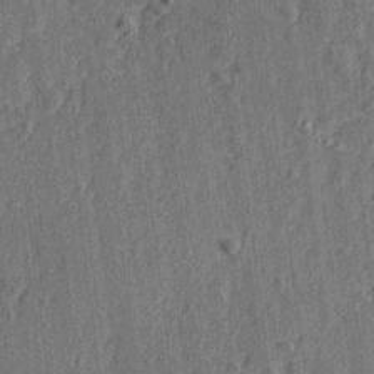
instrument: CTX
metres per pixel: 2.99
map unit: Ave
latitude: 15.3482
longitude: -105.2348
